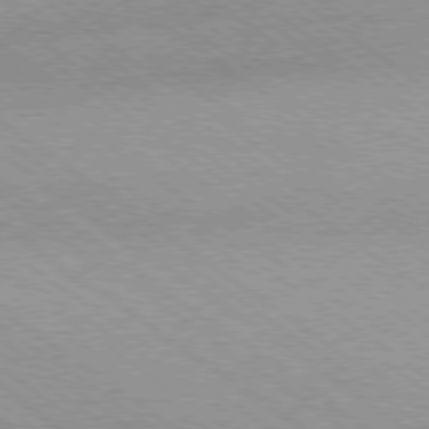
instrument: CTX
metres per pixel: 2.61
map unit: Hpe
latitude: -79.2187
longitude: 8.8786
